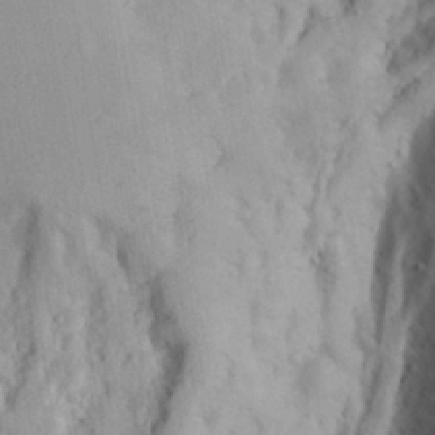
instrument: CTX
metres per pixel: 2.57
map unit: Aa
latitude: 26.5357
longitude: -147.9528
